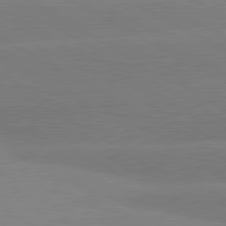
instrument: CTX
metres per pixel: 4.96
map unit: lApd
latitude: 80.7624
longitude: -149.7450
